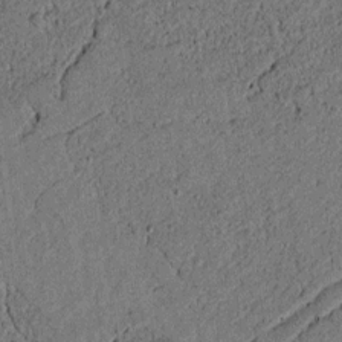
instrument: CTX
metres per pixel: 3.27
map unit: lAvf
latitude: 4.1200
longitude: 168.1605
